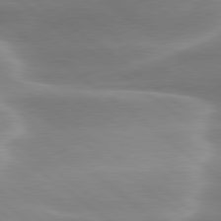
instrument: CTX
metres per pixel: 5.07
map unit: lApd
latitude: 79.9528
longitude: -118.0255
